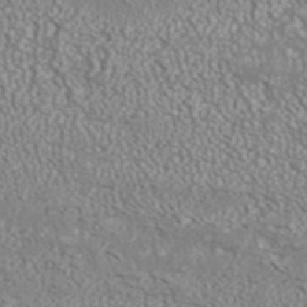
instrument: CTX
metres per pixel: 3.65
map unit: ANa
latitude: 42.6302
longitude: 35.2943
